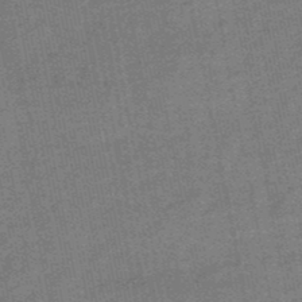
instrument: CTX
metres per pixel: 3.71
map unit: lHb
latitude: -49.1809
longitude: 79.0108
